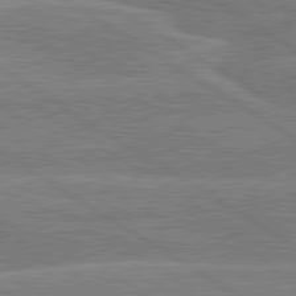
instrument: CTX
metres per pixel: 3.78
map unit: lApd
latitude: 79.8773
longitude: -133.0836
